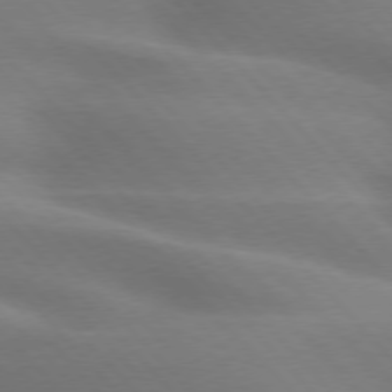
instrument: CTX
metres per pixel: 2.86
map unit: lApd
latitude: 75.6883
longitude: -61.1970
